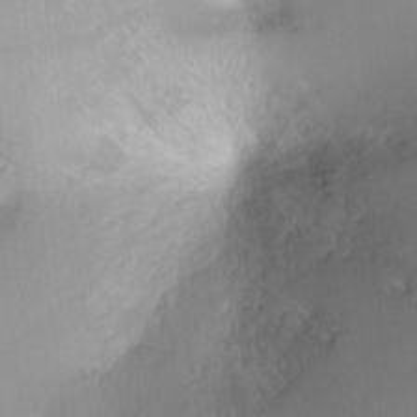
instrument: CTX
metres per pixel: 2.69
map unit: Ht
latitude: -14.3684
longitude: -41.3292
